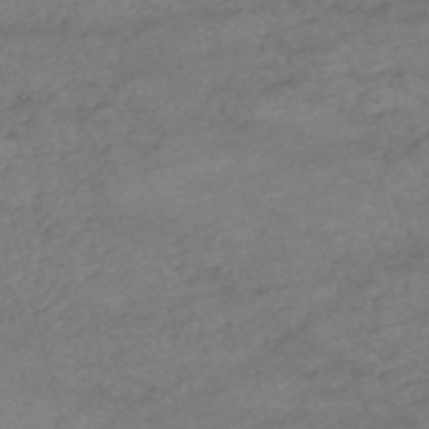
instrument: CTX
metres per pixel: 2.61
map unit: HNb
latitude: -54.1606
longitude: -49.8394
